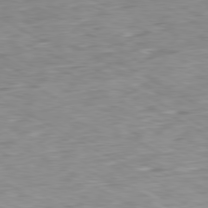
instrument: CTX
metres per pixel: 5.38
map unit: Ap
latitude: -80.5007
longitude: -81.2726
